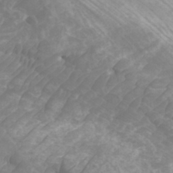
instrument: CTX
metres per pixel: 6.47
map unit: Htu
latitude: -5.9367
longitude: -75.4993
